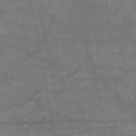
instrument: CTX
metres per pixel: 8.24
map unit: HNb
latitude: -51.2187
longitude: -39.4615
